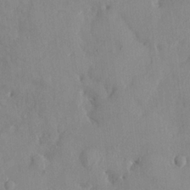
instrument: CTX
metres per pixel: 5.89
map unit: HNhu
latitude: 6.7246
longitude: -2.8002
